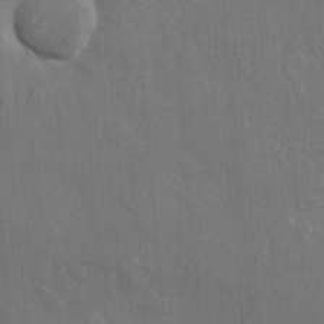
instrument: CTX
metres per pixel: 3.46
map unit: eHh
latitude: 10.7813
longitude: -72.6680
